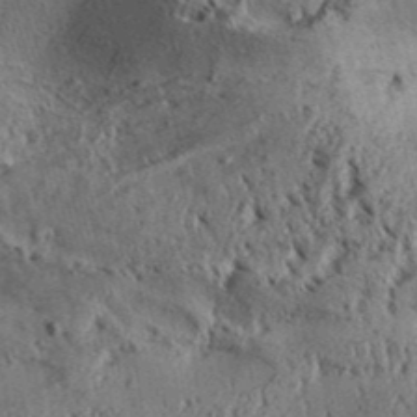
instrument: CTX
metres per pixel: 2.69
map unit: Aa
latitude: 31.9151
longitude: -136.9136
